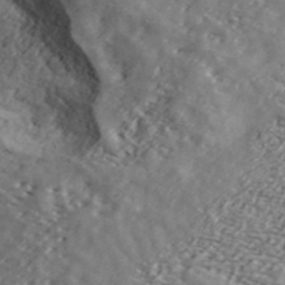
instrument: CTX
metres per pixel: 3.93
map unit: ANa
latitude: 42.9136
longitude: 47.5021
